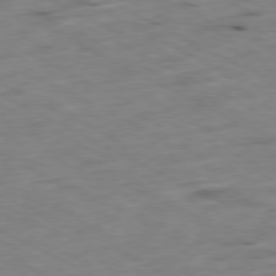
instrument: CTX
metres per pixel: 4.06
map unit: Ap
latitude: -79.5777
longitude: -68.0633
